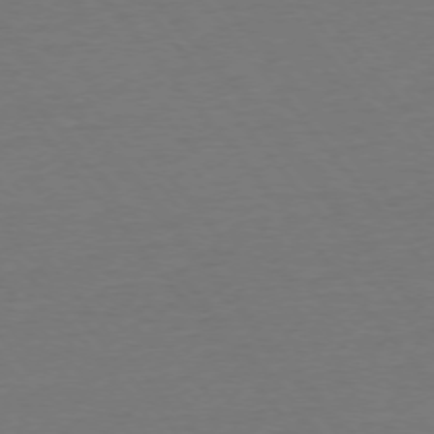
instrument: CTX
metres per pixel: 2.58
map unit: Ap
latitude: -75.8045
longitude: -94.1389
